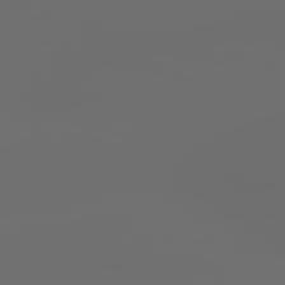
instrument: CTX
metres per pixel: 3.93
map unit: lApd
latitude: 83.6504
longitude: -130.7625
